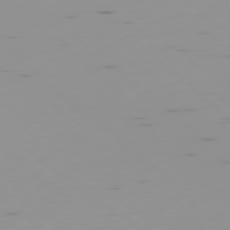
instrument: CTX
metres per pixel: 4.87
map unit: Ap
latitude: -78.1794
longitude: -64.4601
